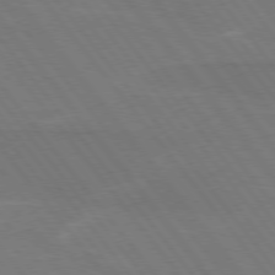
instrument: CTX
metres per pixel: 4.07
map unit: lApd
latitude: 75.2159
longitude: -67.9528
